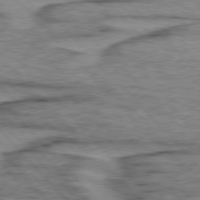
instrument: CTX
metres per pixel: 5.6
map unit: lApd
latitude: 76.4412
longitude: -77.4804
